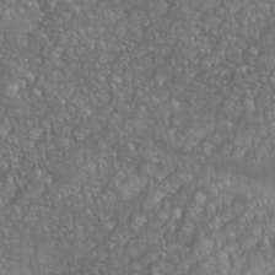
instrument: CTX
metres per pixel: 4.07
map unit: eHh
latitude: 36.4412
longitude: -133.1403
